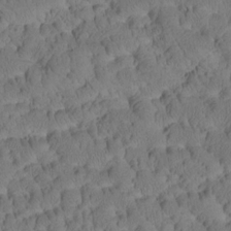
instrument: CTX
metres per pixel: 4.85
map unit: Htu
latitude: -3.5777
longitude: 172.9919
